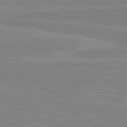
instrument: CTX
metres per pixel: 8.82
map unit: lApd
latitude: 80.8380
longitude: 169.9745
